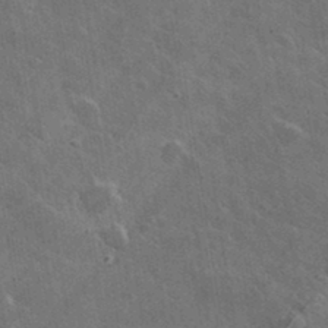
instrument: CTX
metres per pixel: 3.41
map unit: lHvf
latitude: 35.5749
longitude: -92.3278
